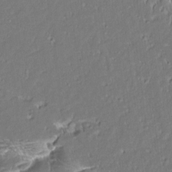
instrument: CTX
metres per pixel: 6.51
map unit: Aa
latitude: 8.9325
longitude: -133.3671
